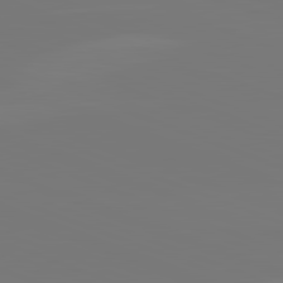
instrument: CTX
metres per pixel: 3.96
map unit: lApd
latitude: 82.1577
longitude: 145.9745
